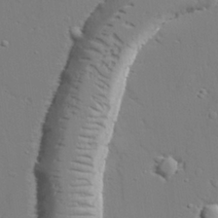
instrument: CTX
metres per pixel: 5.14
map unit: lAvf
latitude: 27.6505
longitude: -108.4223
